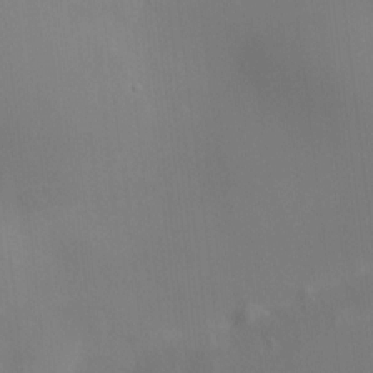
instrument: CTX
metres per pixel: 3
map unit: HNhu
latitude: 9.8583
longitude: 10.3306
